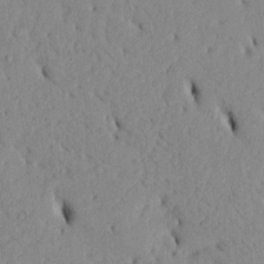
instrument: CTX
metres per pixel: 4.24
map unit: Htu
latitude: 3.2726
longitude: 152.4062
